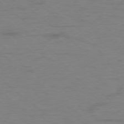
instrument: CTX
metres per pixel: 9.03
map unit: Ap
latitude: -77.2754
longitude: -76.3656
